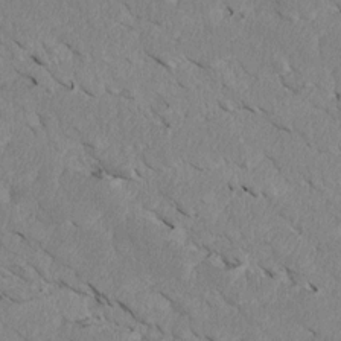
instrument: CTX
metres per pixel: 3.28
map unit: Htu
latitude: 3.3859
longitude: 152.9730
